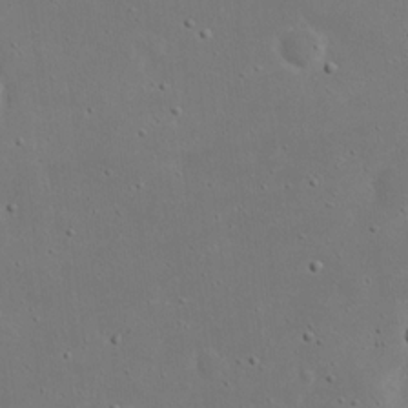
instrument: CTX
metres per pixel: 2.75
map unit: eHh
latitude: 18.7057
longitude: -71.6127
